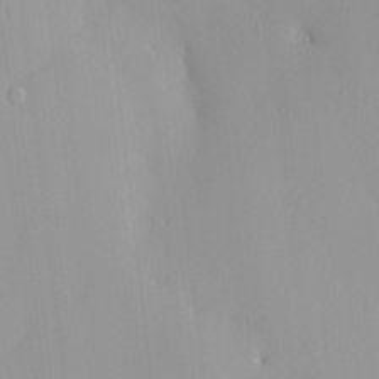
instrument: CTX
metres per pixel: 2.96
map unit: HNhu
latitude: 2.2900
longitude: 7.3887
